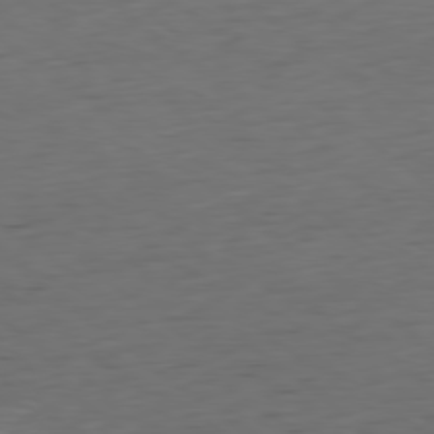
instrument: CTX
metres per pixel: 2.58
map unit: Ap
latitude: -79.2187
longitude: -59.4049
